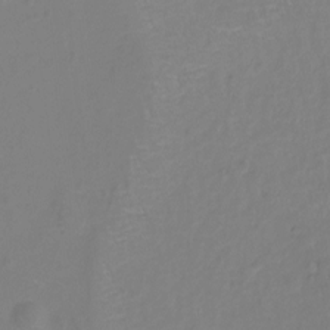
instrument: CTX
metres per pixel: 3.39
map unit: Hto
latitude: -11.3132
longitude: -39.9717
